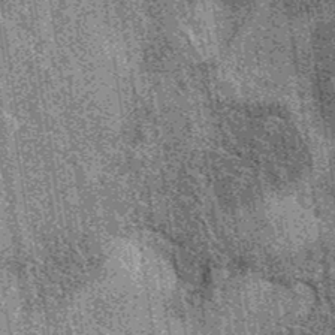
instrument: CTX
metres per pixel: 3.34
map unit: eAb
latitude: 37.9528
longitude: 107.4265
